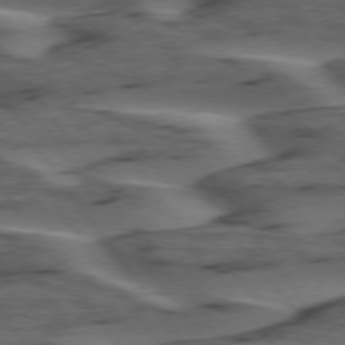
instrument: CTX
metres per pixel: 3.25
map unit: lApd
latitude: 75.6694
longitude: -70.4223
